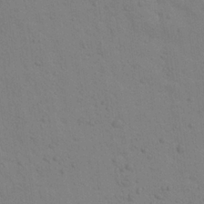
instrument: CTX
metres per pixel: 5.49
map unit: Aa
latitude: 23.1214
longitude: -148.4034
